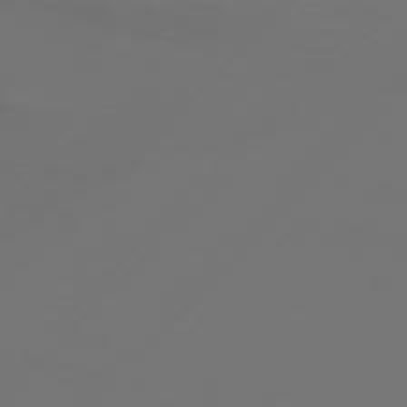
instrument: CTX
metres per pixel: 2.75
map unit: Hpe
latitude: 76.3089
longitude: -137.1026
